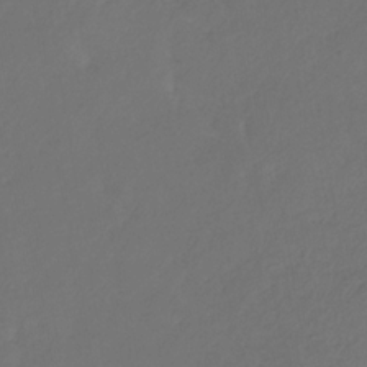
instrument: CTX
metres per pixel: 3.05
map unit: eHb
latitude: -30.3873
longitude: 65.2376
